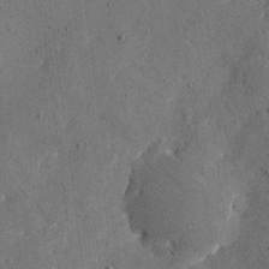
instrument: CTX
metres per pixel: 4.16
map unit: eHh
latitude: 11.6505
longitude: -67.6882
